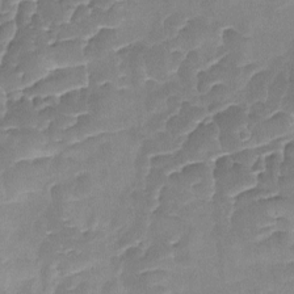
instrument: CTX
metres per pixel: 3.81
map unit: Ave
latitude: -8.9353
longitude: -122.6113
